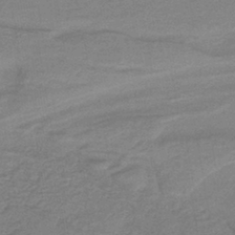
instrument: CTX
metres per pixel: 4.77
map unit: lHb
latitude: -40.3684
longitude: 53.6721
